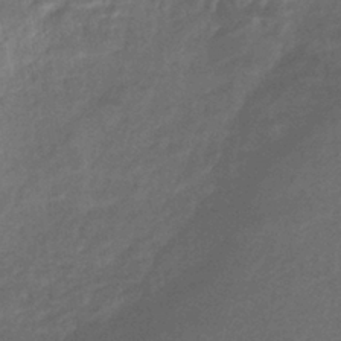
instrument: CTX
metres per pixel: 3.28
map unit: eHb
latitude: -38.6330
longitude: 78.4818
